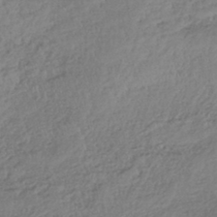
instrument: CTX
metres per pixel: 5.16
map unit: lHb
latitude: -38.6330
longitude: 68.2172
